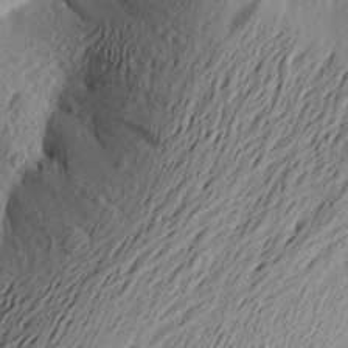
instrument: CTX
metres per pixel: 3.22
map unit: Aa
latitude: 23.4237
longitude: -149.5371
